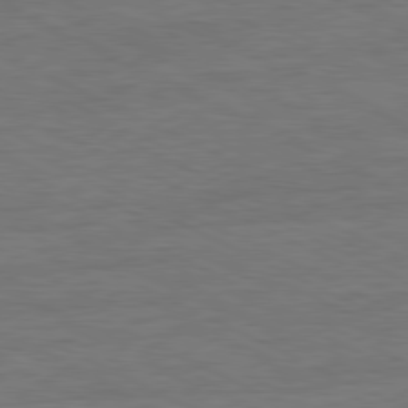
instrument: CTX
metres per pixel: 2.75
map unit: Ap
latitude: -81.3132
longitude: -85.7450
